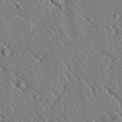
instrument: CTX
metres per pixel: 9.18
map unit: lAvf
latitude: 6.8758
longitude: 159.7666
